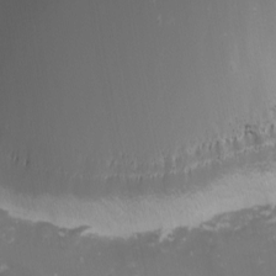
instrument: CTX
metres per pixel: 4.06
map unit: Nhu
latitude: -1.2754
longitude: -80.4412
